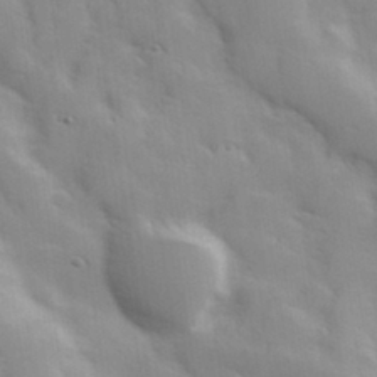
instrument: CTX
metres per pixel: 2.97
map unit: Hve
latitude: 31.1026
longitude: 150.8597
